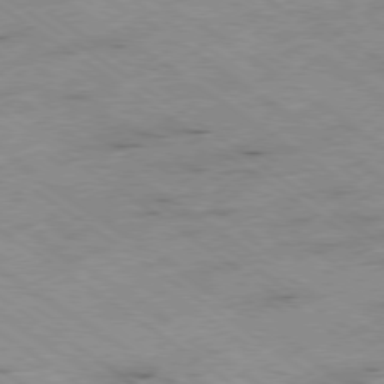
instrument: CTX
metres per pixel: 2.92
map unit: Hpe
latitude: -78.8597
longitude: -20.7813
